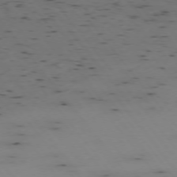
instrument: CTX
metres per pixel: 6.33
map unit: Hpe
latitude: -75.0109
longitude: 3.6910
